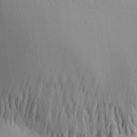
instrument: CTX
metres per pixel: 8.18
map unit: Aa
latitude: 12.7624
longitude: -143.1025
